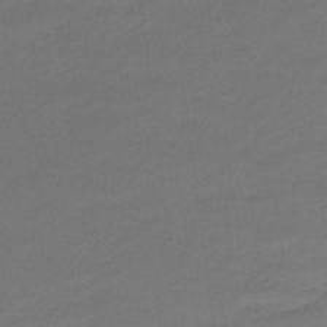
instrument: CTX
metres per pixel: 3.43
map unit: lHb
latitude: -42.7274
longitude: 57.9367
